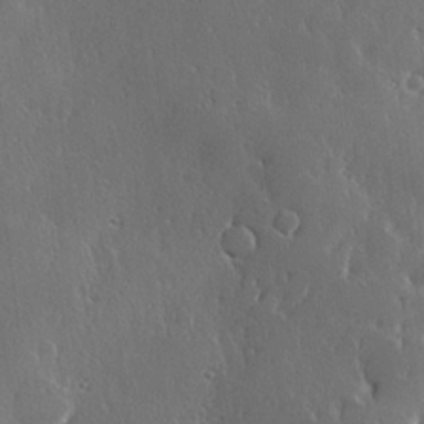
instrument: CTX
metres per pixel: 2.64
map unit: Hve
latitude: 23.1025
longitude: 146.1794
